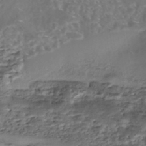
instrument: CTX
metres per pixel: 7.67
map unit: Nhe
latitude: -46.2550
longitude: 153.5777
